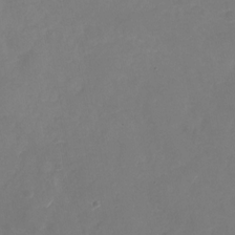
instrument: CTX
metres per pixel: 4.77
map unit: Nhu
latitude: -29.4266
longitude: -70.6868
